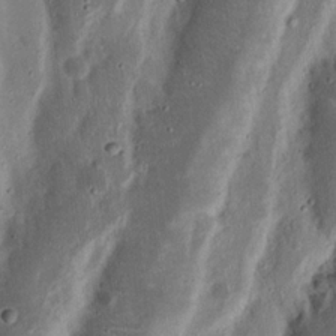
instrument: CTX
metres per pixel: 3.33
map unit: Nhu
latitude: 18.7435
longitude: -73.0459
